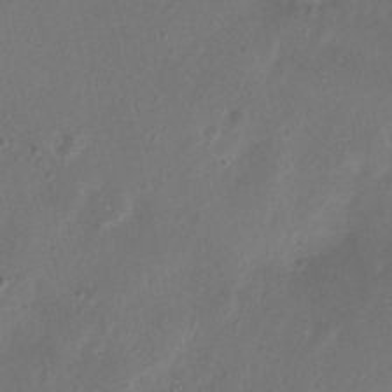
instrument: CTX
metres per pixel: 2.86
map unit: Nhu
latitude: 4.7057
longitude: -16.6868
